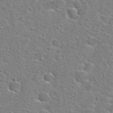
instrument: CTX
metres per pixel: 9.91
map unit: Hto
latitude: 25.0836
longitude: -49.1025
